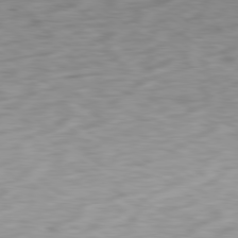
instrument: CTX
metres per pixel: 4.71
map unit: Ap
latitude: -80.5007
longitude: -69.9528
